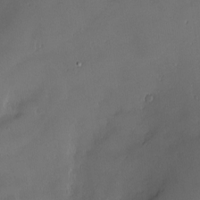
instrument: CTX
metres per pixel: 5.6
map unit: Nve
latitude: -9.5966
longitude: 173.3321
